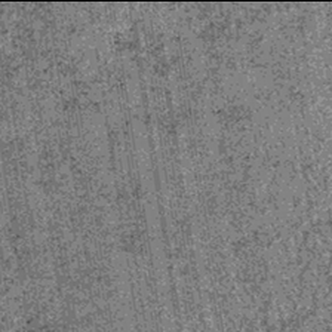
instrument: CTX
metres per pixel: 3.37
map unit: lHb
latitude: -38.0094
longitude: 67.3510
